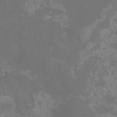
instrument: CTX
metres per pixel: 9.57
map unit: eHh
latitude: -6.7274
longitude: -77.4804
